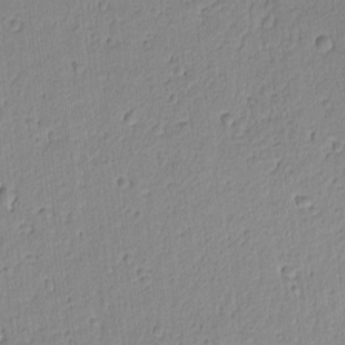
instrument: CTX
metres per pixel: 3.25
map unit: lAvf
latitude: -9.0108
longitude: -119.5560
